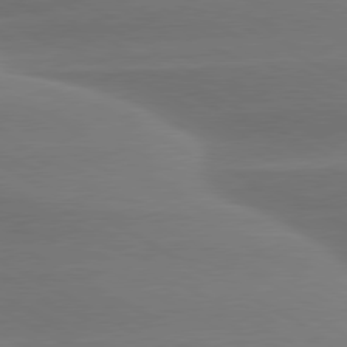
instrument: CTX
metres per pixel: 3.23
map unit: lApd
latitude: 79.2915
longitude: -115.2348
